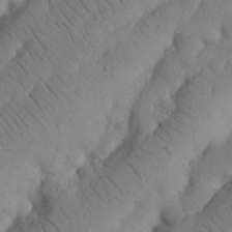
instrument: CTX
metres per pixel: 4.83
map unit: Nhu
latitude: 21.0459
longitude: -74.9325
